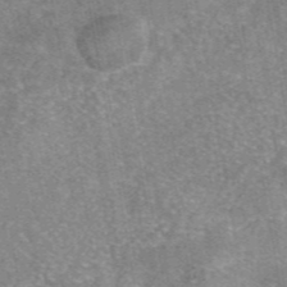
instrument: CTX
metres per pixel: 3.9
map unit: eAb
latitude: 46.7247
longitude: 102.5385
